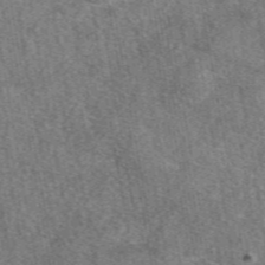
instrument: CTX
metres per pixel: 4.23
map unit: eAb
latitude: 48.4223
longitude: 108.9353
